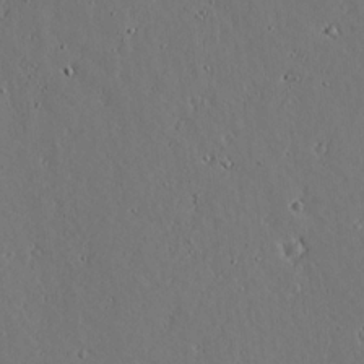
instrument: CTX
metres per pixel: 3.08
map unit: lAvf
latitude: 16.7057
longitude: -126.8191
